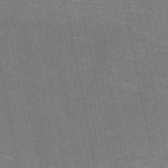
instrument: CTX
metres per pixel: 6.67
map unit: HNb
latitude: -51.4643
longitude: -44.3656
